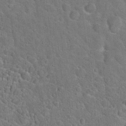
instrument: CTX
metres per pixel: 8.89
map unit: Hto
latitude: 19.5938
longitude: -50.7435
